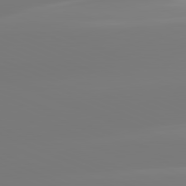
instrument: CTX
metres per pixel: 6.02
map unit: lApd
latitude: 81.7639
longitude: -150.0633
